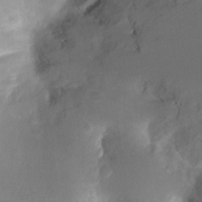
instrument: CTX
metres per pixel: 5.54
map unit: Nhu
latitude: -11.2565
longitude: -40.6301
